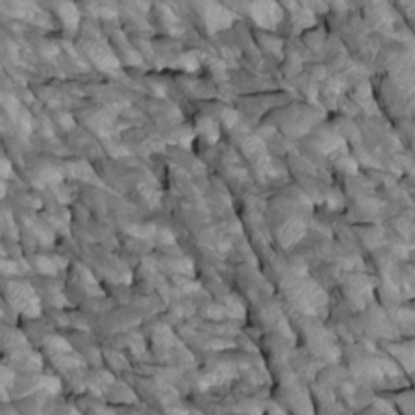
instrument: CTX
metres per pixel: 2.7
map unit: Htu
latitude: 1.3481
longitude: 145.2754
